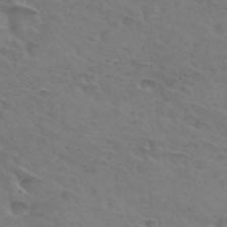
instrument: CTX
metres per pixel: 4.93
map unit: Hto
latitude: 32.1389
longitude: -46.0822
